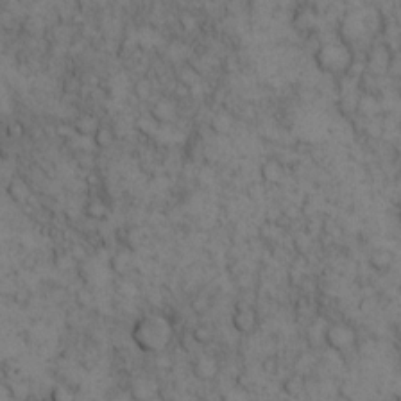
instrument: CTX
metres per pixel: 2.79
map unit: eHh
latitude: 12.8947
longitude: -63.4616
